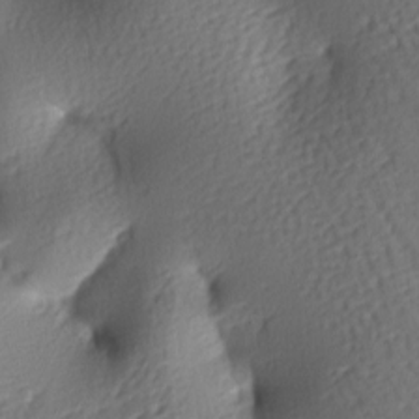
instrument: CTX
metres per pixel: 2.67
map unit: lAa
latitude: -7.3509
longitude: -126.5735
